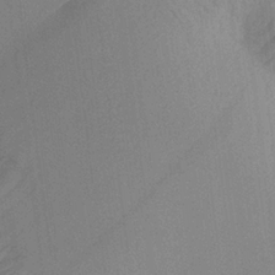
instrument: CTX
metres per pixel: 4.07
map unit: Aa
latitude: 21.8206
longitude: -144.7813
